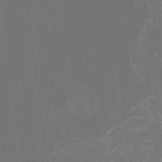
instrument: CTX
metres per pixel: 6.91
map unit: Nhu
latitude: -8.1228
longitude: -84.8569
